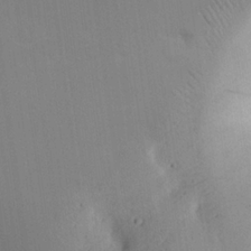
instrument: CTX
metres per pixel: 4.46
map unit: Nhu
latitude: 23.7261
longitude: -71.3293
